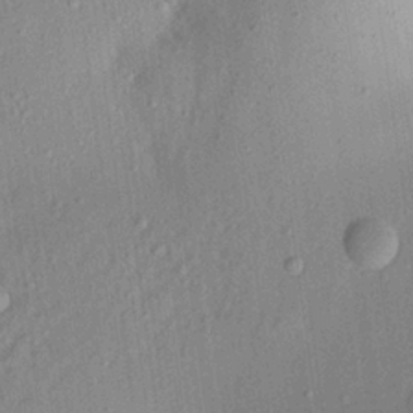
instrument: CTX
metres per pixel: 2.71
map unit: Aa
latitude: 21.0459
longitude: -147.3104
